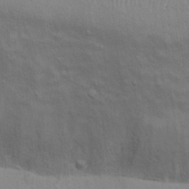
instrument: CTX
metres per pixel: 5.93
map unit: Ht
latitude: 15.2726
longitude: -41.4993
